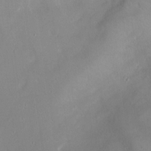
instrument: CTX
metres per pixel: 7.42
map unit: Ht
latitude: -0.2929
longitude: -45.1592
